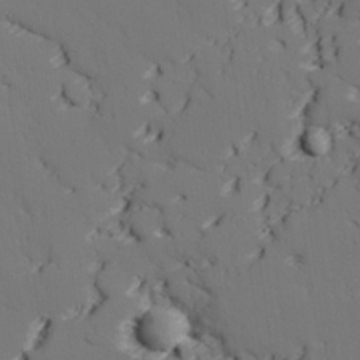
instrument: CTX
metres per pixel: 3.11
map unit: lAvf
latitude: 26.8569
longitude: -110.7624
